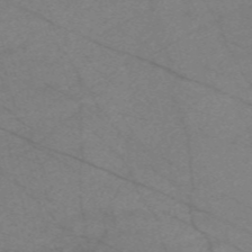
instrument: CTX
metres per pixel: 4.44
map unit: Nve
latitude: -58.2172
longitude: 61.5399
